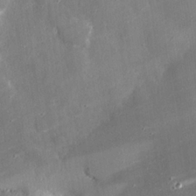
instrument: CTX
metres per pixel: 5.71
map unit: eHh
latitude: 24.7057
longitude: -89.8584
